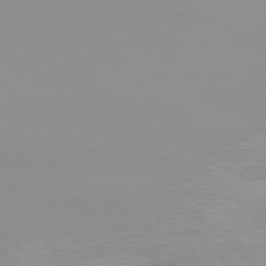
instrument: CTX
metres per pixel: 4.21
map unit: Ap
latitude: -78.0850
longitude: -62.5357
